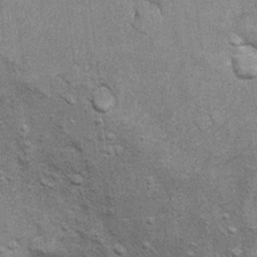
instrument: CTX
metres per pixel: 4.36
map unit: Ht
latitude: 9.0836
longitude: -36.1767
